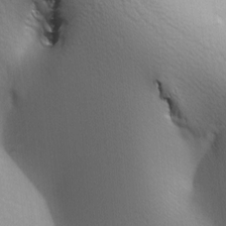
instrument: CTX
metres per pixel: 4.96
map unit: lAa
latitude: -5.2187
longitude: -121.6316
